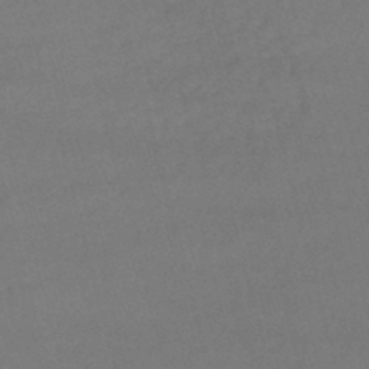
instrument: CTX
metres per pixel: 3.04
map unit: lHb
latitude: -47.8800
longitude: 63.2754
